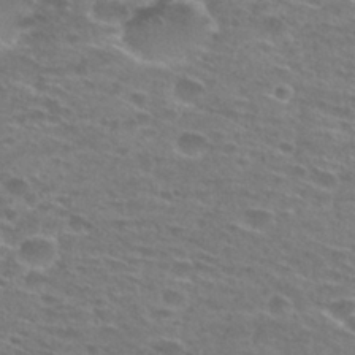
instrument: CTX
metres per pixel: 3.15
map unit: Hto
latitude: 28.5734
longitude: -47.5749
